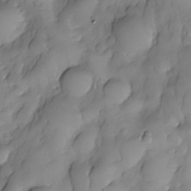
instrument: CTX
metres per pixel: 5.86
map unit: Nhe
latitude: -29.9178
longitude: -139.7639
